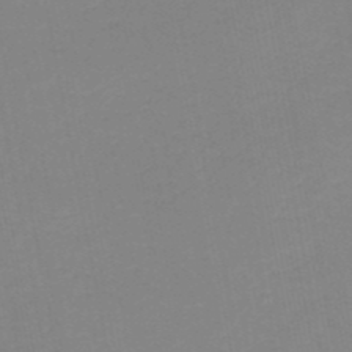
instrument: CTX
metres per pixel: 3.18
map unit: HNb
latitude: -50.7085
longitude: -51.1403
